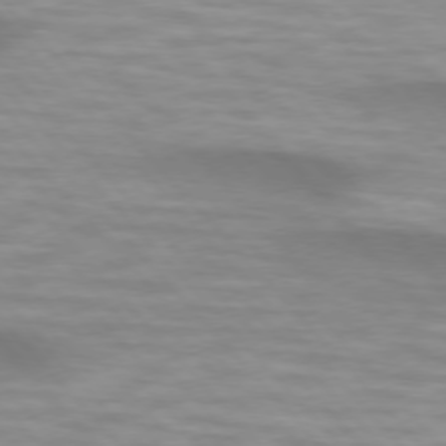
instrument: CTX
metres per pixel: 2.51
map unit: lApd
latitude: 74.7246
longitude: -61.2348
